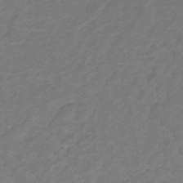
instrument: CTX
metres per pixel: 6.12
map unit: lHb
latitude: -31.3320
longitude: 65.0298
